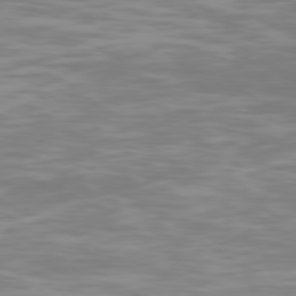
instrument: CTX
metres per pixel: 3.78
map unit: Ap
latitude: -79.6533
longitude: -103.0458
